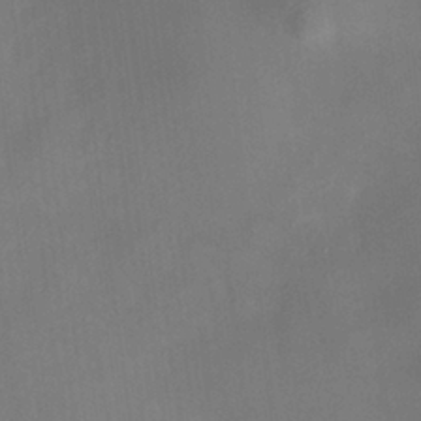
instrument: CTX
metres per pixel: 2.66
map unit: HNhu
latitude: 7.8394
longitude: 10.0661
